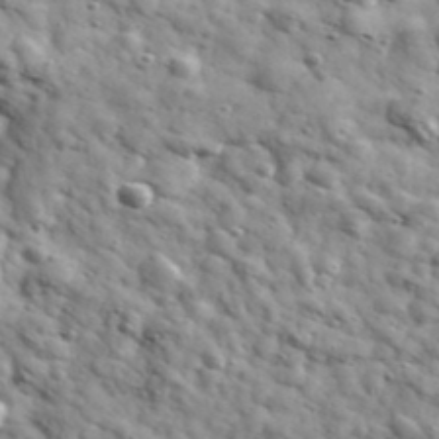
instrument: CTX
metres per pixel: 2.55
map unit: Ave
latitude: 41.3293
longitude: -107.1214
